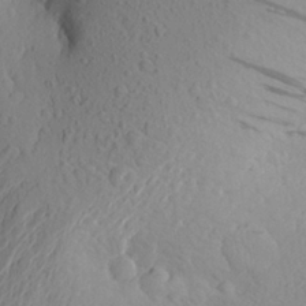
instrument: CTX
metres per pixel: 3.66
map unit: Aa
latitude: 23.9906
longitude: -144.8380
